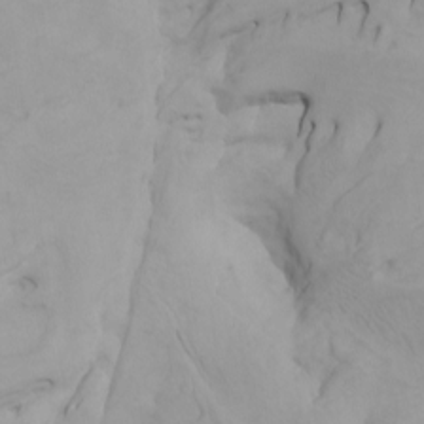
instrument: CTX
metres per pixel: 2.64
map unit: Htu
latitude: -7.5966
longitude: -67.8394
